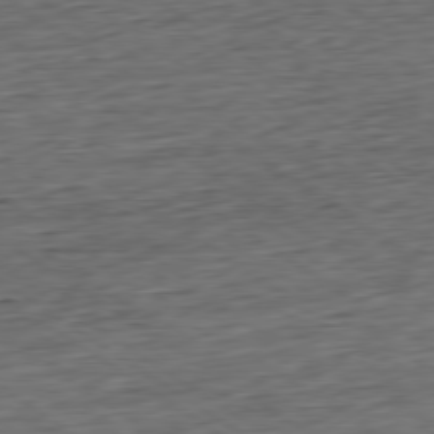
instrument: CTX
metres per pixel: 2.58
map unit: Hpe
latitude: -79.5777
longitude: 11.5966
